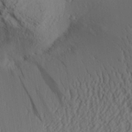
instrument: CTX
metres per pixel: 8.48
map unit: Aa
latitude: 30.8947
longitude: -140.6301
